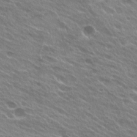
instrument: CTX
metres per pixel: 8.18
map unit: Hto
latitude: 25.0269
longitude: -37.8395
